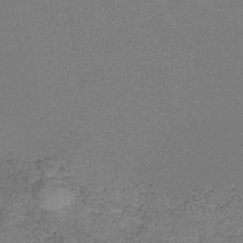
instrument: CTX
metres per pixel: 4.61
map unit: HNb
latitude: -34.9542
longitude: 53.0297
